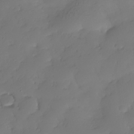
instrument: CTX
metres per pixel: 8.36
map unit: Nhe
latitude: -35.7289
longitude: -144.4034
